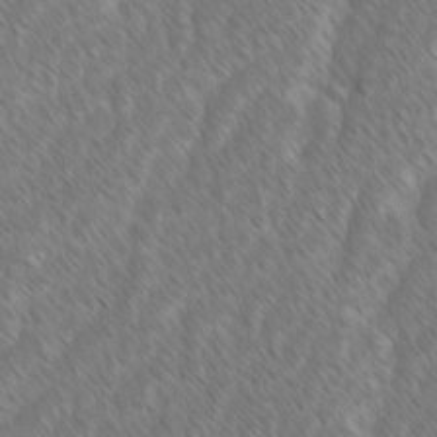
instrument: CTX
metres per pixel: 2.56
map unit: lAvf
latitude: -1.7667
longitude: -114.2711
